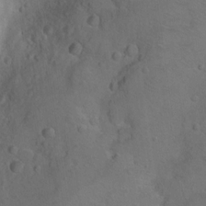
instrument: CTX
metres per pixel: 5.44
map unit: Hto
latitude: 11.1970
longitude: -35.9150
